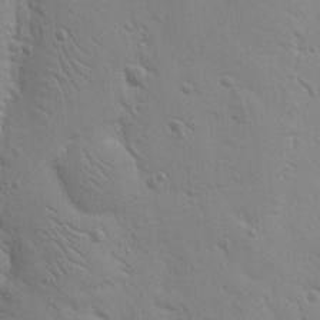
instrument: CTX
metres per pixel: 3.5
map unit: Nhu
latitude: 16.9136
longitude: -78.3090
